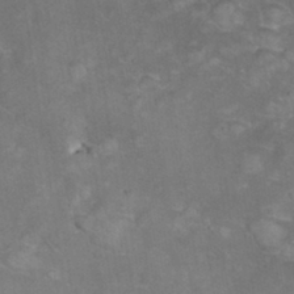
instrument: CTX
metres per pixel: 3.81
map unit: eHh
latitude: 32.1011
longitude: -65.0836
